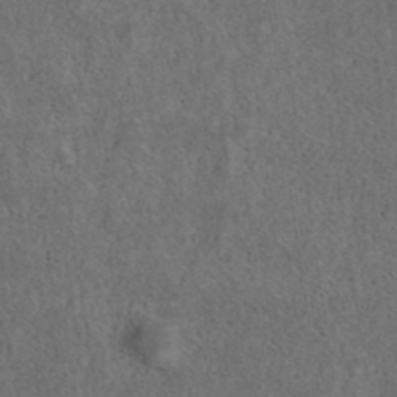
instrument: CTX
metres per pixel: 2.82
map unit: ANa
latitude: 39.4237
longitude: 22.7086
